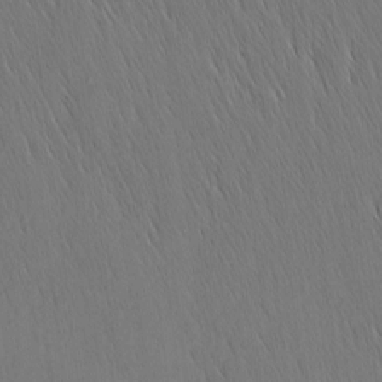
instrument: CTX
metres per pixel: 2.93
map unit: Nhu
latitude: -5.0675
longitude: -151.3103
